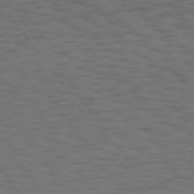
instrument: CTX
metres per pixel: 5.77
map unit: Hpe
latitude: 75.3293
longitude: -136.0444
